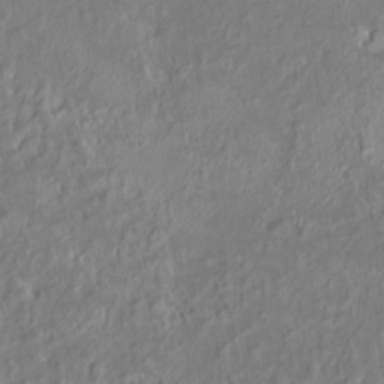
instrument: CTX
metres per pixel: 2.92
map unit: HNhu
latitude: 5.7450
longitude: 10.3873
